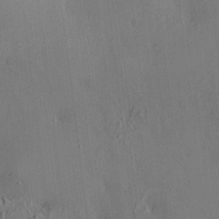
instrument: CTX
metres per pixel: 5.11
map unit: HNhu
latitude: 7.0836
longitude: 14.7652
